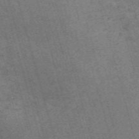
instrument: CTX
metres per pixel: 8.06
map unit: Nve
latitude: -59.6910
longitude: 64.0094
